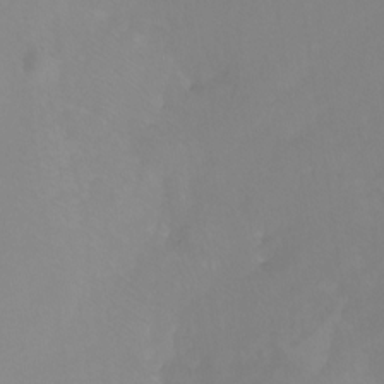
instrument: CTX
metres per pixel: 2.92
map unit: Htu
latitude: -6.0661
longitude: -71.5182
